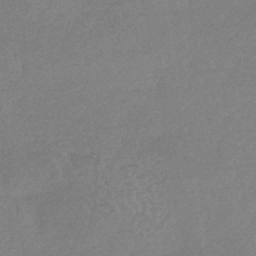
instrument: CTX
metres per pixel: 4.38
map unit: lHb
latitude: -41.9745
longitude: 73.1998
